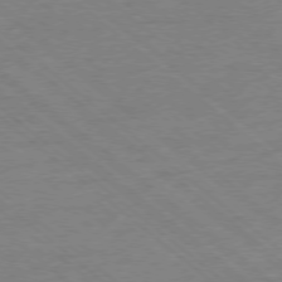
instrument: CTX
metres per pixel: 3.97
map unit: Ap
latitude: -77.7478
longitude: -83.5749
